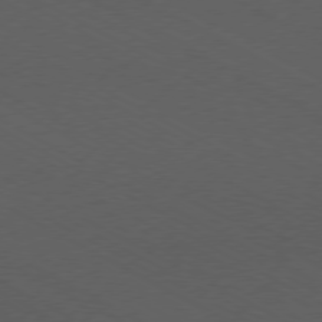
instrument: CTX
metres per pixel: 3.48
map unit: Ap
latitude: -77.5588
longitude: -75.2348
